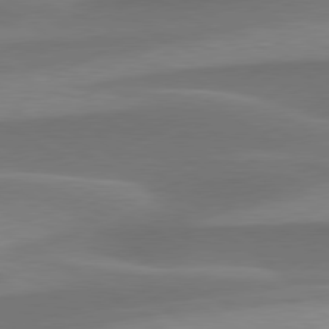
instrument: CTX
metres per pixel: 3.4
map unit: lApd
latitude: 79.6694
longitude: -95.6316
